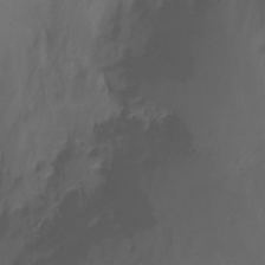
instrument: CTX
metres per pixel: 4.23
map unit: Nhu
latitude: -14.2929
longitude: -52.3467
